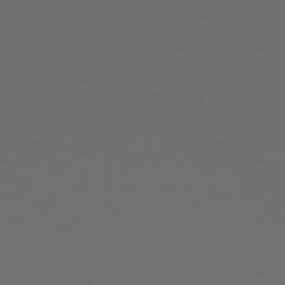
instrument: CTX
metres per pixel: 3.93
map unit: Hpe
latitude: 78.3279
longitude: -174.6302
